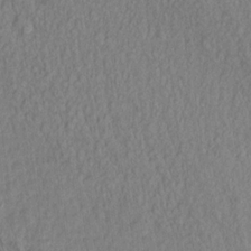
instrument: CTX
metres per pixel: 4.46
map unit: Aa
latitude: 15.4994
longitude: -145.3104
